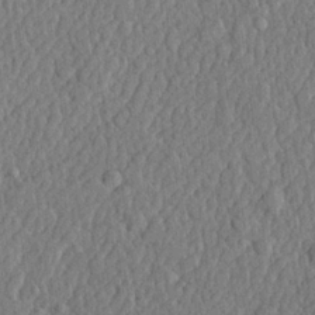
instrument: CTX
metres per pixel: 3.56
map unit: lHvf
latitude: 22.4412
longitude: 142.8785
